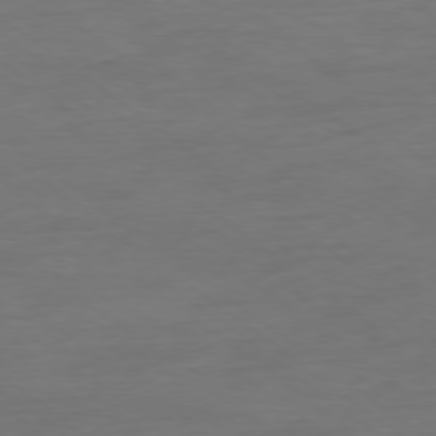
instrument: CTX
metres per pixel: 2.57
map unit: Ap
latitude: -79.0486
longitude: -89.3104
